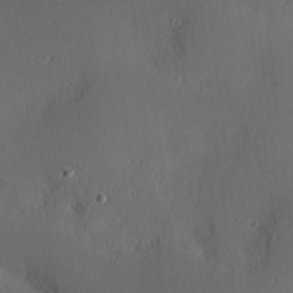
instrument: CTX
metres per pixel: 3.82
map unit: Nve
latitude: -8.8597
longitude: 175.1053
